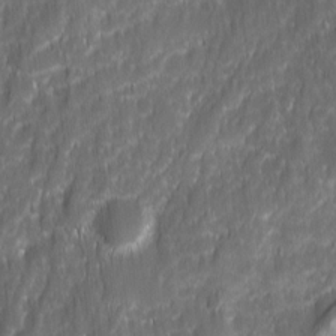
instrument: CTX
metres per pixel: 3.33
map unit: Ave
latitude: 15.8962
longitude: -134.3089
